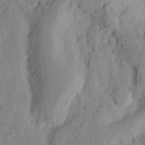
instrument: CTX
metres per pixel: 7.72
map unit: Ht
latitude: 9.7450
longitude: -74.7246
